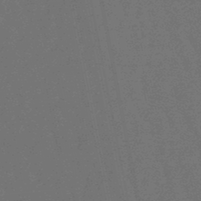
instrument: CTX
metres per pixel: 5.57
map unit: lHb
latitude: -47.9556
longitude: 80.6141
